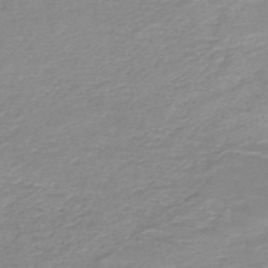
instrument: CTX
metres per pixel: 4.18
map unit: HNb
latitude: -50.4251
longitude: -47.9906
